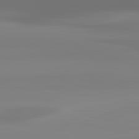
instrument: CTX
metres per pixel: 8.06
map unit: lApd
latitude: 83.2159
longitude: -132.8002
